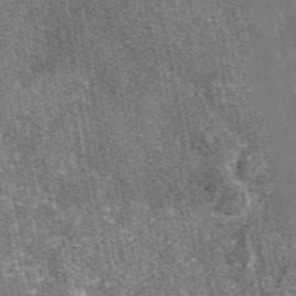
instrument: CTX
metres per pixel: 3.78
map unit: eAb
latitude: 47.5183
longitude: 108.7085
